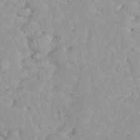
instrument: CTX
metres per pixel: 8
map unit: eHh
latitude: 35.1781
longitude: -63.4049
